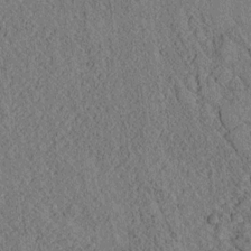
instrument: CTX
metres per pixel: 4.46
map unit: lAvf
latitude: 6.8569
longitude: 158.8408
